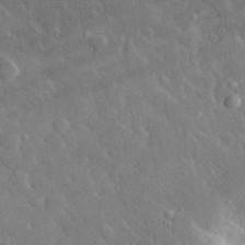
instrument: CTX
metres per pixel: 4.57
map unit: lHvf
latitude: 33.0270
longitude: -85.9339
